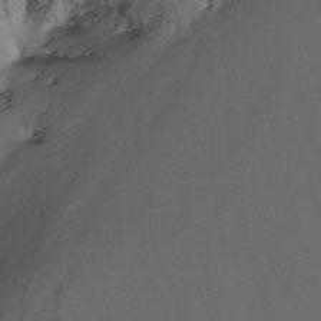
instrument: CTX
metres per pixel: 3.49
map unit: Nhu
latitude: -14.5574
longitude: -54.6112
